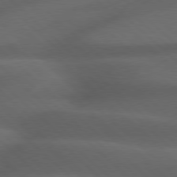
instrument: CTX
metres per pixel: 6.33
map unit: Hpe
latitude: 77.5749
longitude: -150.3467
